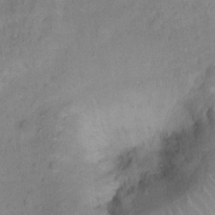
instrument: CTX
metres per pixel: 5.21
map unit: Ht
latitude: 11.8583
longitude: -40.1766
